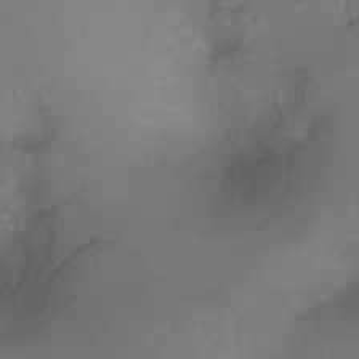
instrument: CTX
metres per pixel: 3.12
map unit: Ht
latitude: -6.9730
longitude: -27.4049
